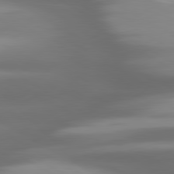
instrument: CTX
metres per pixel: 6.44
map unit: lApd
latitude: 80.0255
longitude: -139.5371
